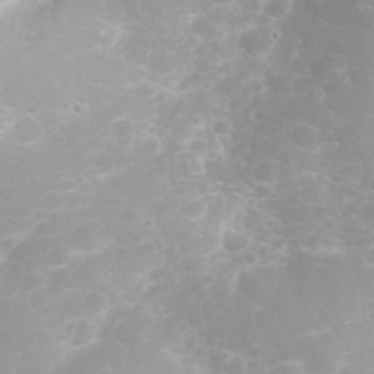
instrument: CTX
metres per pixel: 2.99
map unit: eHh
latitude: 31.7261
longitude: -62.9136
